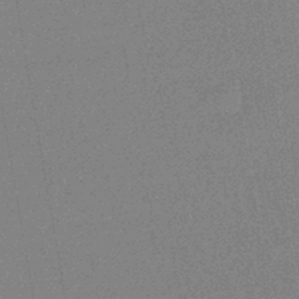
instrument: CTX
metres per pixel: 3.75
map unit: HNhu
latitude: -43.2375
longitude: 99.2376
